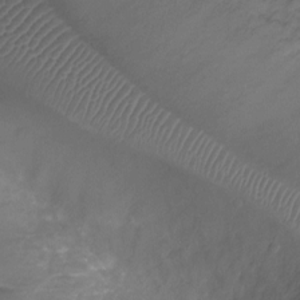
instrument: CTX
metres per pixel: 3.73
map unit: Ht
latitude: -9.7289
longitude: -21.0270
